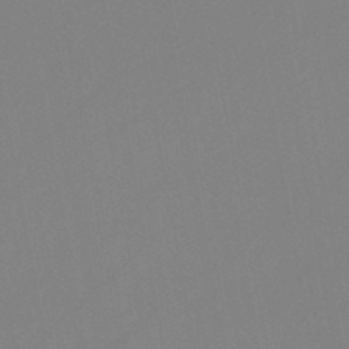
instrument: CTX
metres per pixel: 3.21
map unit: lHb
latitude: -46.1039
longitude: 75.2754
